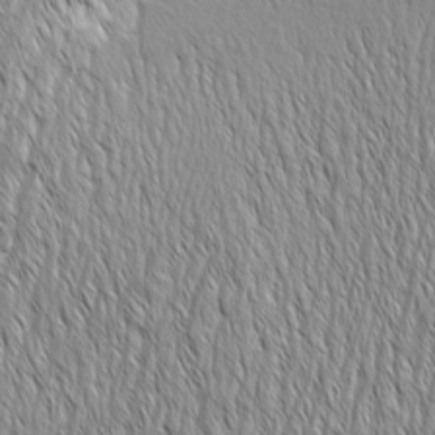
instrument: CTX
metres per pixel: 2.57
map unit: Aa
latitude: 7.0458
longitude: -129.9906
